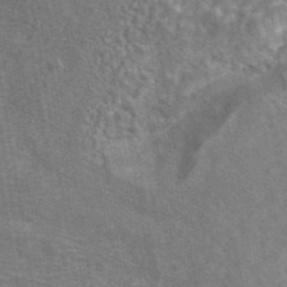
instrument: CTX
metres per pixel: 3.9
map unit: eAb
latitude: 42.8947
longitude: 106.6330
